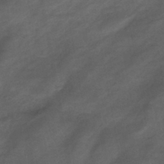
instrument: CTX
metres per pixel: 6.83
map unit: eHb
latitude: -43.4643
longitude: 85.6155
